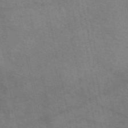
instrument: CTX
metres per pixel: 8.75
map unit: eAb
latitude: 51.1781
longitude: 107.5966
